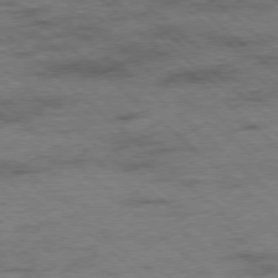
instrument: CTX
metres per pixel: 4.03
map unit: Ap
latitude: -78.2928
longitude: -50.7057
